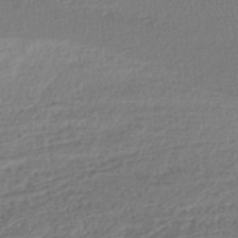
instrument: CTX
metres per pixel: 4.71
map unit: lHb
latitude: -42.4251
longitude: 68.9352
